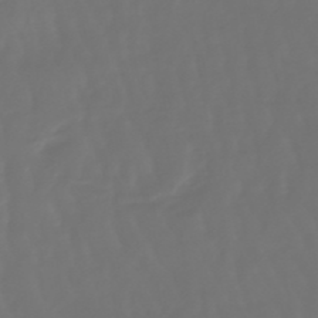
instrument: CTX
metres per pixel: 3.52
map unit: lHb
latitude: -47.7099
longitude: 79.5966
